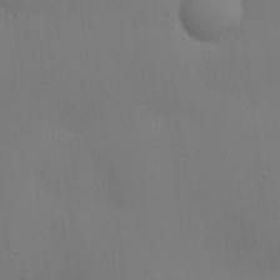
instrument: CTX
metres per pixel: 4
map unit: HNhu
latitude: 13.8772
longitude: 13.3510
